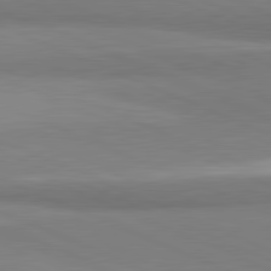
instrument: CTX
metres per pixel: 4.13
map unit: lApd
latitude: 81.7827
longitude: 160.8597
